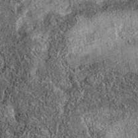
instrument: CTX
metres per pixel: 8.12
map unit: eAb
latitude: 36.1578
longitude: 109.2565
